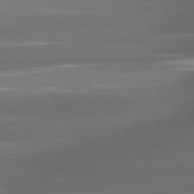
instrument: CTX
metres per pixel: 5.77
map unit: lApd
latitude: 81.6127
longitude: -136.1200
